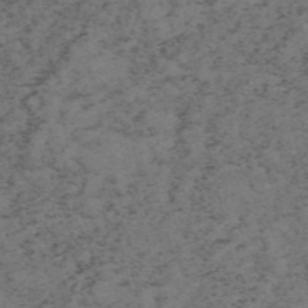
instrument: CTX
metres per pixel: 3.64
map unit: HNb
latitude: -55.4077
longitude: -47.4049
